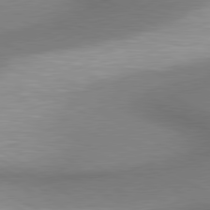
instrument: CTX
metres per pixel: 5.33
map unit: lApd
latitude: 80.5546
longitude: 162.6896
